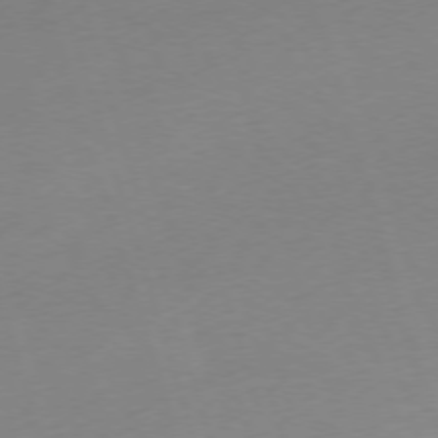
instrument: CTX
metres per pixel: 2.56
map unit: Ap
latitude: -74.9164
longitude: -73.9528
